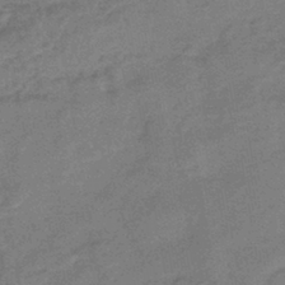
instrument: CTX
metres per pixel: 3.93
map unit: eHb
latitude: -42.9730
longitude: 85.7099
